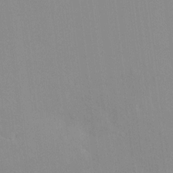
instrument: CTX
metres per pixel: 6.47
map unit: HNhu
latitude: 7.3671
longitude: -1.5749
